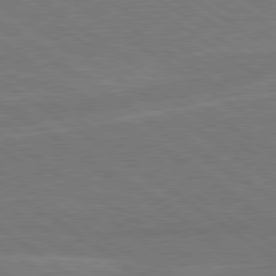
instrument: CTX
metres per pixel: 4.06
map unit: Hpe
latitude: 79.3293
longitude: -125.4804
